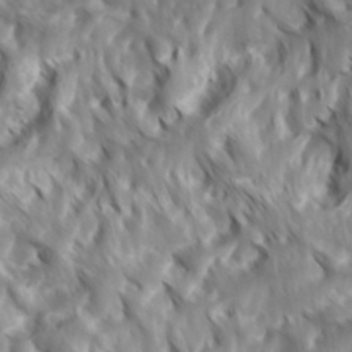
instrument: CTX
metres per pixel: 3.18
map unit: Hve
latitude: 32.1956
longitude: 149.1998
